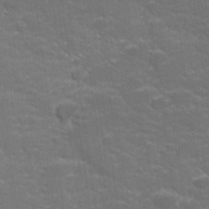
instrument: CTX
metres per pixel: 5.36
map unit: lHvf
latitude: 25.9906
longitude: 141.9556
